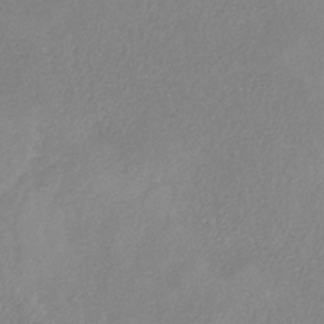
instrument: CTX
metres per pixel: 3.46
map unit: HNb
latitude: -33.3321
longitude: 55.5021
